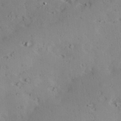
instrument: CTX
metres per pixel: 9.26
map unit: Hve
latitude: 26.2901
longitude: -94.3656
